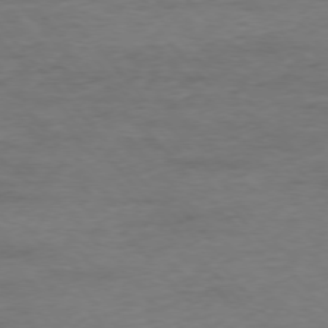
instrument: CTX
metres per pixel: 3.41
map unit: Ap
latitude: -76.8219
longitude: -83.8961
